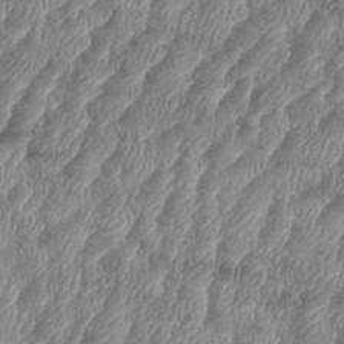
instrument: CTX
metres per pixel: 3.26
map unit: eHh
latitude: 36.3279
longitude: -137.1215
